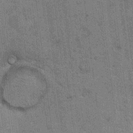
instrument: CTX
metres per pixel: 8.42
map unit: Hto
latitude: 12.6491
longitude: -35.9528
